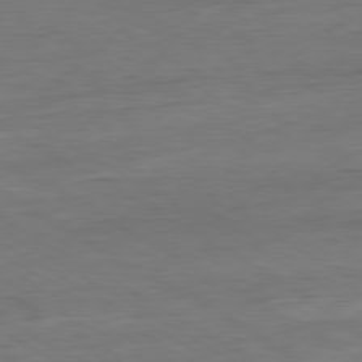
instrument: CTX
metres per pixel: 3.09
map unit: Ap
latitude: -80.9731
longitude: -78.7247
